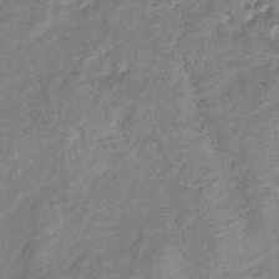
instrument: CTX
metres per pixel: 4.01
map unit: eHb
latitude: -40.1983
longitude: 80.2551
